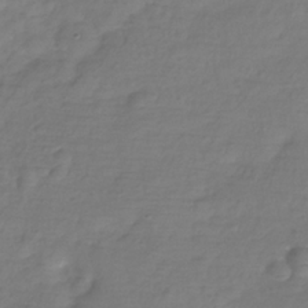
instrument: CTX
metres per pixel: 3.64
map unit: Hve
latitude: -32.7464
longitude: 91.4077
